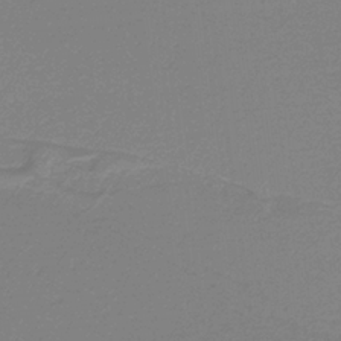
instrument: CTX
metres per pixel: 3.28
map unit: HNb
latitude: -37.1431
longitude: 55.2754
